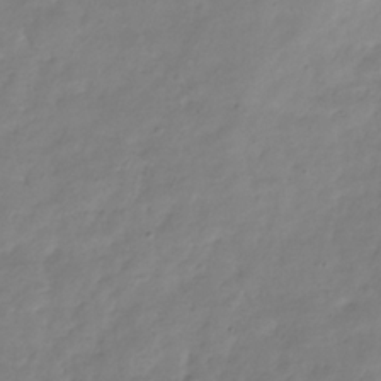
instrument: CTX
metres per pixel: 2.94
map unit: Hve
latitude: -32.5385
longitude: 91.3321
